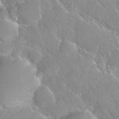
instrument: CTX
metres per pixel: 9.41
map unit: Nhu
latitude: 28.8947
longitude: -54.8002
